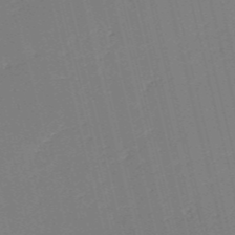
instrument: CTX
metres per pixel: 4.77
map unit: HNb
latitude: -54.2551
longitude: -39.5371
